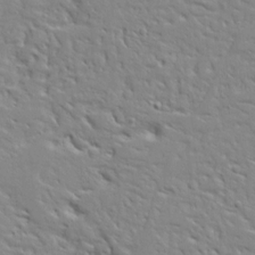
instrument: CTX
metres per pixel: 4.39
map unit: Ave
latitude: 13.3671
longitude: -139.0458
